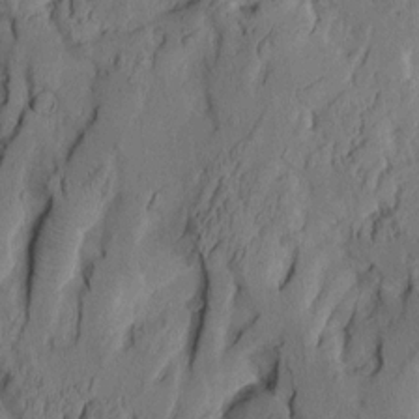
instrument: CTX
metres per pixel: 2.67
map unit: Aa
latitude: 8.8947
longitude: -127.3104
